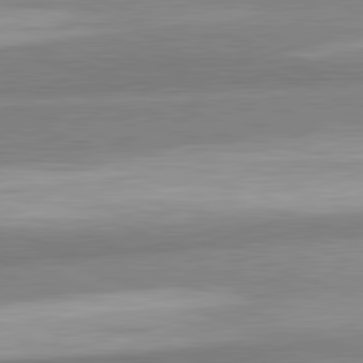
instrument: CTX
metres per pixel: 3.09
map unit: lApd
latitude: 82.1388
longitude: 179.7855
